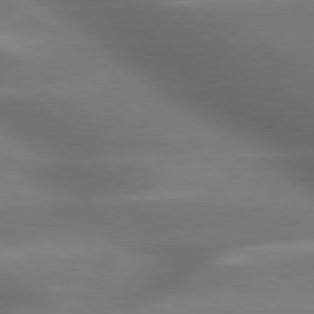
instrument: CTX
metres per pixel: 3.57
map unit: lApd
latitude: 79.4616
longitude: -117.6127
